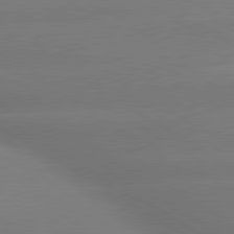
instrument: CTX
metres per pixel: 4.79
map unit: lApd
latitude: 80.2333
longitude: -149.3104
